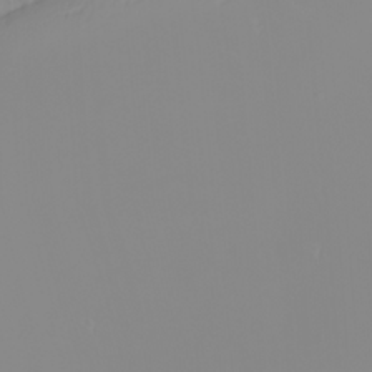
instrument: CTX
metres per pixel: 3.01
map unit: Nhu
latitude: -6.1983
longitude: -84.8191
